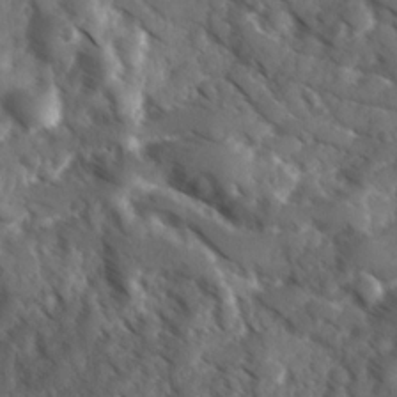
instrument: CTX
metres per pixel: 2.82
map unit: Ave
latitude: 17.6505
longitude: -131.3482
